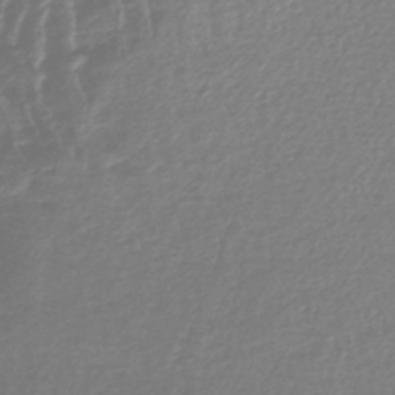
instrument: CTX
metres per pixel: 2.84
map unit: lHb
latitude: -44.1228
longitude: 76.2928
